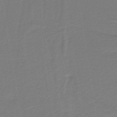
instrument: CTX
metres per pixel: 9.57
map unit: lHb
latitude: -38.3306
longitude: 55.8234
